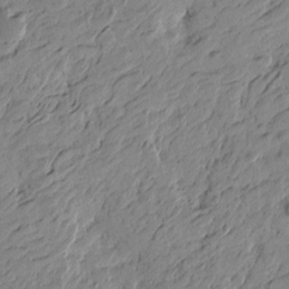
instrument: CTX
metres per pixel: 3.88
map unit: Htu
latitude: -4.8219
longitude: -179.4238
